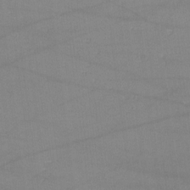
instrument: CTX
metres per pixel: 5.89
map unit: lHvf
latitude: -10.2740
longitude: -101.1970
